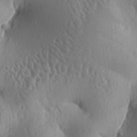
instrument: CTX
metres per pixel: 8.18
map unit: lAa
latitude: -6.8408
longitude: -128.7057
